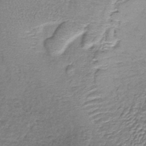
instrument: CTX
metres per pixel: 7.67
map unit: lHb
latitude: -38.8030
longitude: 61.2565
